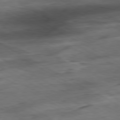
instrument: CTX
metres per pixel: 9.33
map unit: Ap
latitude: -80.6897
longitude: -83.8016
